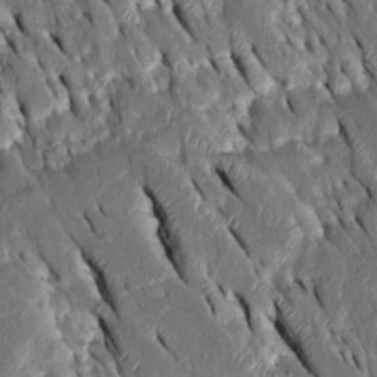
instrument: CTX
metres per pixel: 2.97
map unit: Htu
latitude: -0.9731
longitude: 149.2565
